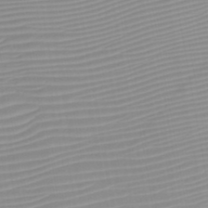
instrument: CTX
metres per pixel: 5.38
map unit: HNb
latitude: -45.6533
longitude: -43.7072
